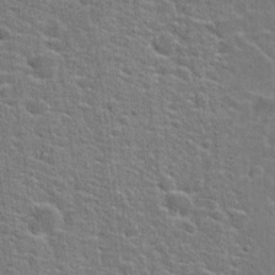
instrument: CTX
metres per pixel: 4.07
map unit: Hto
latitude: 21.9528
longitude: -43.9528
